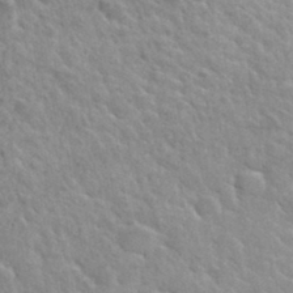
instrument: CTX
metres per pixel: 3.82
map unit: Hto
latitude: 35.7260
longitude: -50.6112
